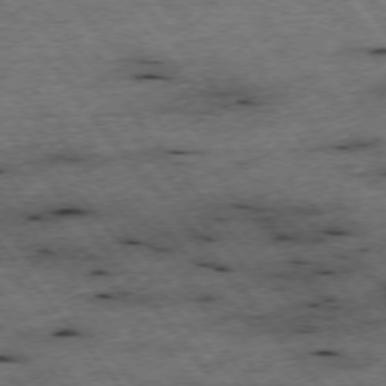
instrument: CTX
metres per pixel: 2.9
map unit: Hpe
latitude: -75.4077
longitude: -17.0458
